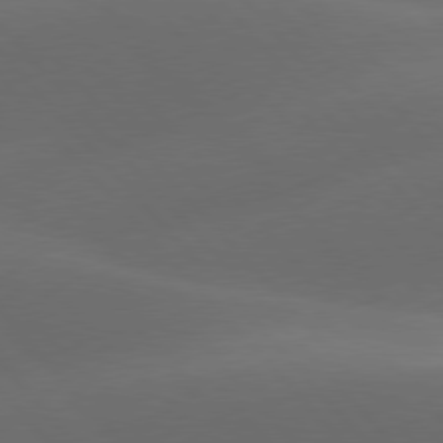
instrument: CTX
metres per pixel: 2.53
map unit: lApd
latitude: 78.0633
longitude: -53.8961
